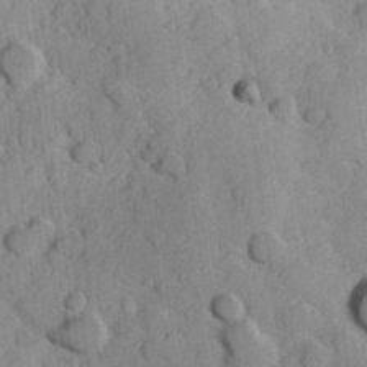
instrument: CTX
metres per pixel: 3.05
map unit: Hve
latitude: 23.9150
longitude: 148.0472
